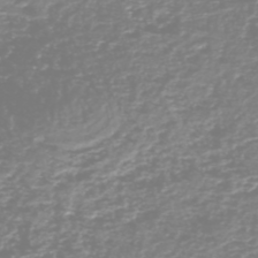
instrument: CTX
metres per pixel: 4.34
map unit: HNhu
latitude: -48.7086
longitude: 29.1620
